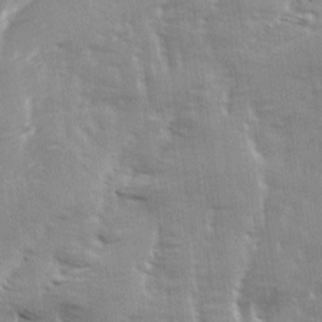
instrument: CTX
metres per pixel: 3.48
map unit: Ave
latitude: 13.6883
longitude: -103.3859
